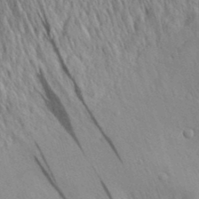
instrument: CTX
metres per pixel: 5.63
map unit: Aa
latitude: 31.0081
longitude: -134.4412
